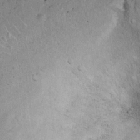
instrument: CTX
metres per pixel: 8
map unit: Ht
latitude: 13.2726
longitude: -40.3089
